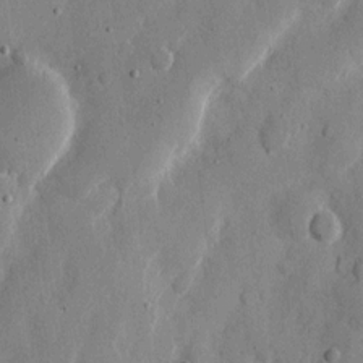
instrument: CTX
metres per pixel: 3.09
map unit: eHh
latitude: 9.9150
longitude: -67.3670
